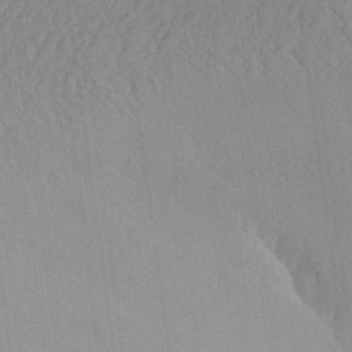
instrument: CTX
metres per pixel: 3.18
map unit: Aa
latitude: 27.7639
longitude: -144.4412
